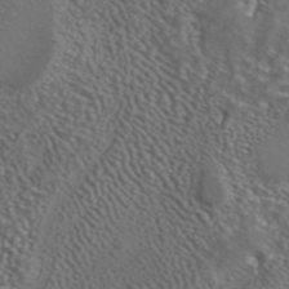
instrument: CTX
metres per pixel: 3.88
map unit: ANa
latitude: 42.7624
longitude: 23.6344
